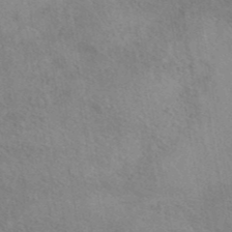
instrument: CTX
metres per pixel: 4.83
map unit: eAb
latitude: 41.4615
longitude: 110.0283
